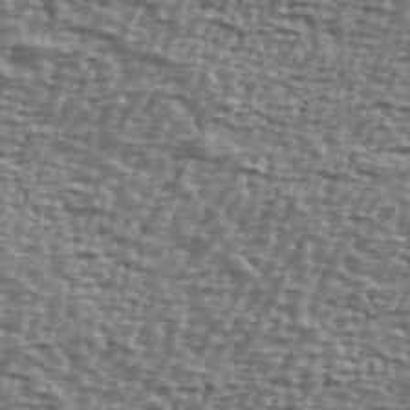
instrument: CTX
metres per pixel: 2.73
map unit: Ave
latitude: 40.4978
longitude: -112.2144
